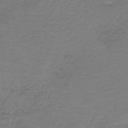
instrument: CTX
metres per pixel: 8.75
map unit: HNb
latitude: -35.5210
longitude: 53.3887
